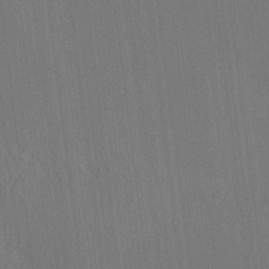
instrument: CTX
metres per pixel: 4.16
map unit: HNhu
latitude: 7.7639
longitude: 15.6344
